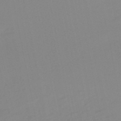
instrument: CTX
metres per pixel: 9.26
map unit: lHb
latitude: -49.4266
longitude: 80.8597
